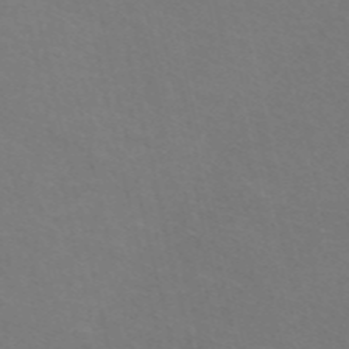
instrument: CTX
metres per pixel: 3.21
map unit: Nve
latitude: -56.6329
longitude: 52.4062
